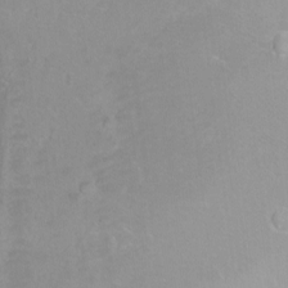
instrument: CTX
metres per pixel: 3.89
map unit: Ht
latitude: -8.4818
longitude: -35.8583
